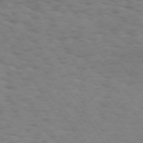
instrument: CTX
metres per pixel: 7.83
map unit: Hpe
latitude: 73.2726
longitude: -140.4223
